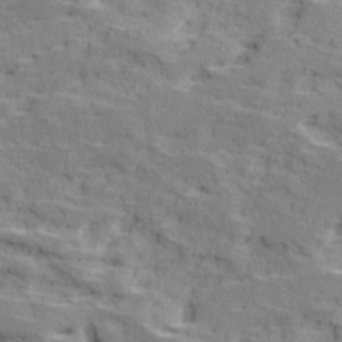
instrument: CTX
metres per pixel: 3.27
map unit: Ave
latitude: 18.5923
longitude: -135.8961
